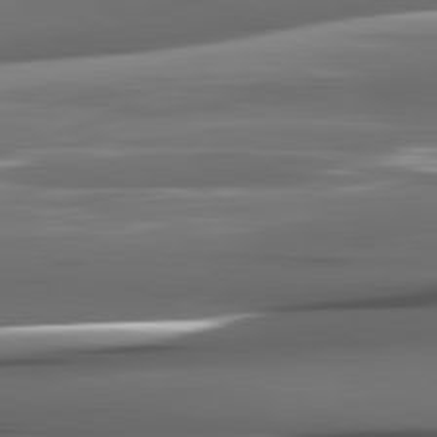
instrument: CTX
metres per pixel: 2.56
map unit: lApd
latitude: 82.2144
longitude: -140.3089
